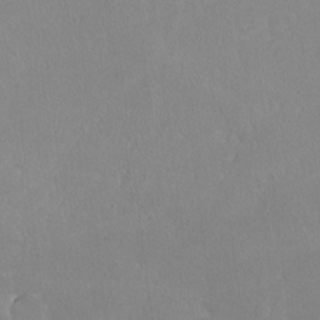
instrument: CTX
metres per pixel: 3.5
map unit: lHvf
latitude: -10.5763
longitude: -100.0633
